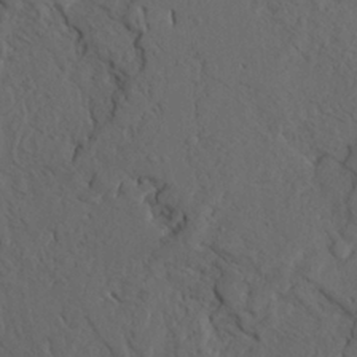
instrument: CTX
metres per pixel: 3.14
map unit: Ave
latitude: 23.4804
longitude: -132.2145
